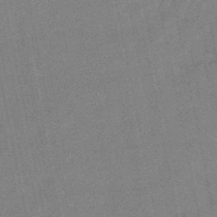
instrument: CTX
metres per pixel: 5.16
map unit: lHb
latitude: -48.7275
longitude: 79.2565
